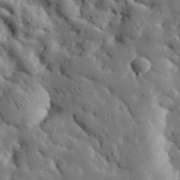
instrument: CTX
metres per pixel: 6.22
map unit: eHh
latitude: 30.3468
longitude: -80.6868
